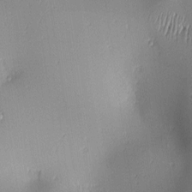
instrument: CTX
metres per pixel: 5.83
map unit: lAa
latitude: 2.3278
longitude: -116.3467
